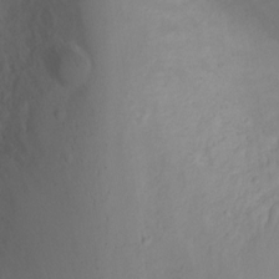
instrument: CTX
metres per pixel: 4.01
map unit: Ht
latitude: 1.0836
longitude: -20.0255
